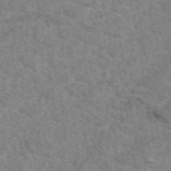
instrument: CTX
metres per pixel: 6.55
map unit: eAb
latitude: 49.2159
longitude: 110.7652
